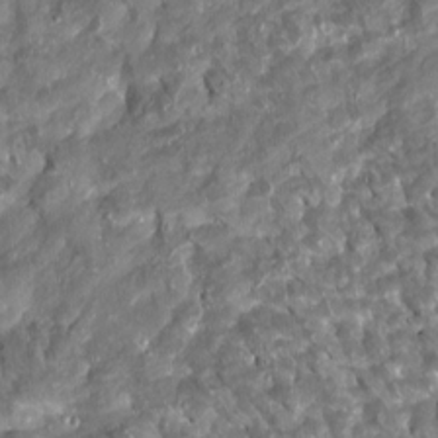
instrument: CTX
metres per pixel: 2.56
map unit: Htu
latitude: 1.8961
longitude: 142.5762
